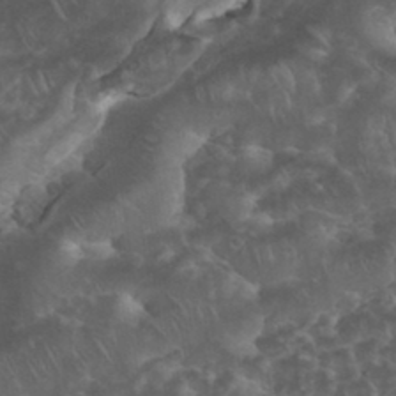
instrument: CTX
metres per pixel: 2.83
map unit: eHh
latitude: 34.4223
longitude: -65.1781
